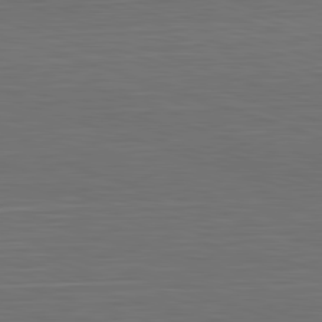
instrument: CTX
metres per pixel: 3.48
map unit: Hpe
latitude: -82.7085
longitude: 10.5763
